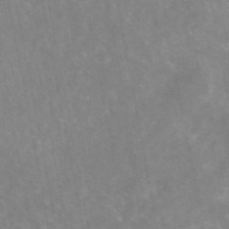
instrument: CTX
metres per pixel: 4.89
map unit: eAb
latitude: 46.1389
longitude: 124.3873
